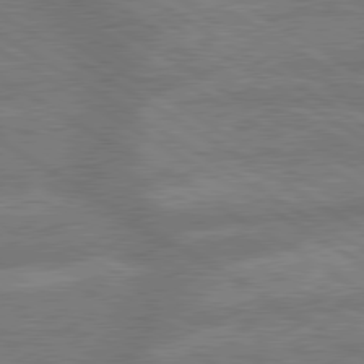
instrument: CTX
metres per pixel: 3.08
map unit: lApd
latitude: 79.6505
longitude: -165.9528
